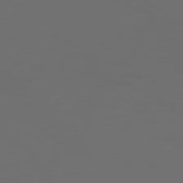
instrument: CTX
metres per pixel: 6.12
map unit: Hpe
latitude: 77.3859
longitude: -168.1200
